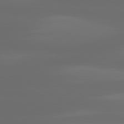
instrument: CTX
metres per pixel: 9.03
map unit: lApd
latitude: 81.0080
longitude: -136.1011
